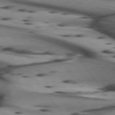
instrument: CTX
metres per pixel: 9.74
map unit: lApd
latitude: 74.5735
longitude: -65.1025
